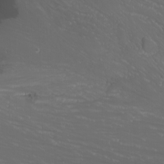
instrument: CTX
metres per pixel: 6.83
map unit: Nhu
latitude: -11.5399
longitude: -64.1200
